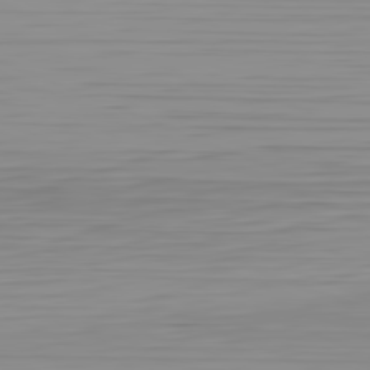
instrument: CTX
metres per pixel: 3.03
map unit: Hpe
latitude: -82.2172
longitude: 16.3685
